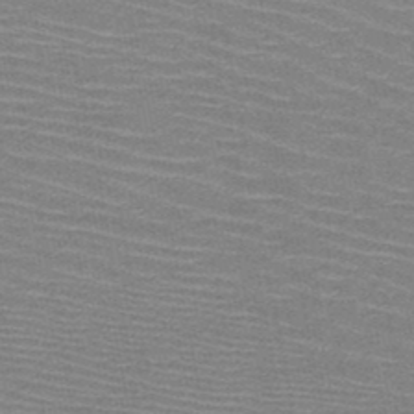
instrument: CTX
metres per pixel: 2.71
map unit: HNb
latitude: -48.2551
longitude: -45.2537
